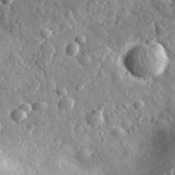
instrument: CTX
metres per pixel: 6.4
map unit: eHh
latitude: 34.6301
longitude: -79.9339
